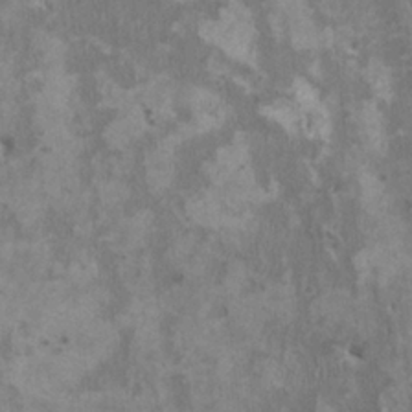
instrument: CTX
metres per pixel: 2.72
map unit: HNhu
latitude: 2.8758
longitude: -4.2900
